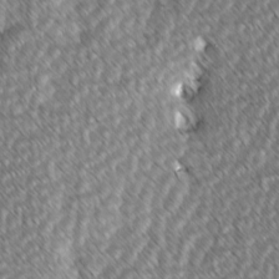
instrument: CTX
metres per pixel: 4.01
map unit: lAvf
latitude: -2.6896
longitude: -114.3278
